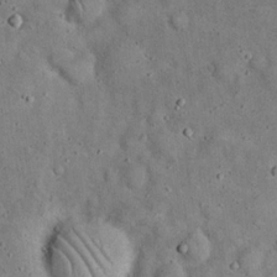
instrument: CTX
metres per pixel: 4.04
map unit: eHh
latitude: 19.9150
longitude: -61.1025
